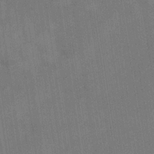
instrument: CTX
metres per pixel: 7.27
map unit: eHb
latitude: -34.8786
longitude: 73.7666
